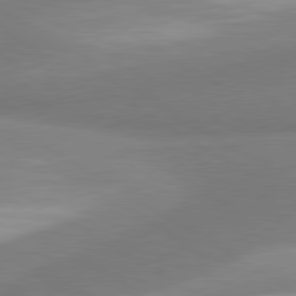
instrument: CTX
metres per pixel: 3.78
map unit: lApd
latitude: 80.1956
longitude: 177.8611
